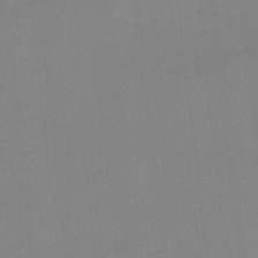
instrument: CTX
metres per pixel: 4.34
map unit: lHb
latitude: -49.3888
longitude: 81.4077
